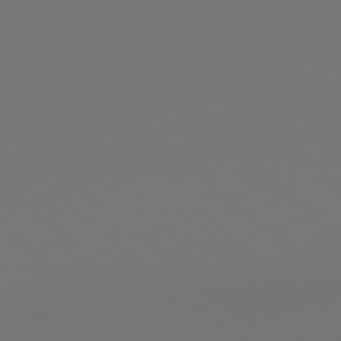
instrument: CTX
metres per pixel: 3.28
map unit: Hpe
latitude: 78.7813
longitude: 177.8800
